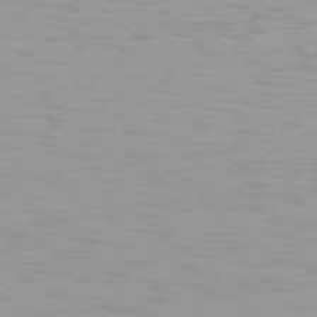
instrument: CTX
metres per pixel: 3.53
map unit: Hpe
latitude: 77.4615
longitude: -140.4223
